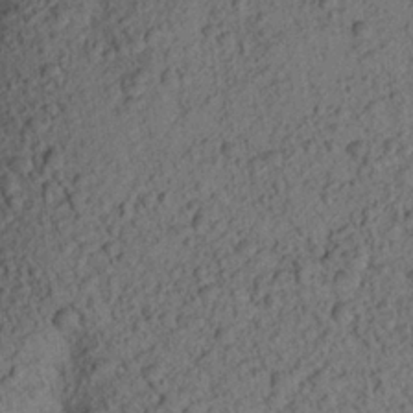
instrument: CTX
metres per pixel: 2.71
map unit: Aa
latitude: 23.8205
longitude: -148.1200
